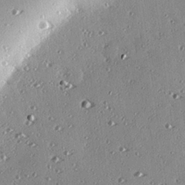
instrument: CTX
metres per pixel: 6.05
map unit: eHh
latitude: 23.7827
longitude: -89.5938
